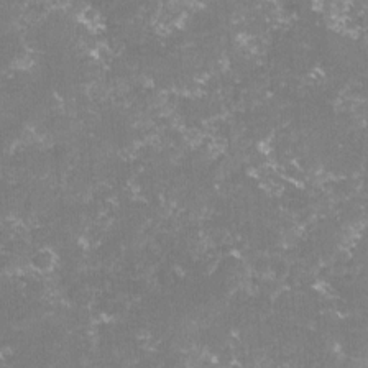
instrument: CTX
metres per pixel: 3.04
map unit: lHvf
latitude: -15.6722
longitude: -101.5371
